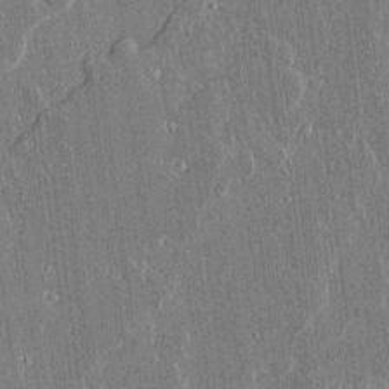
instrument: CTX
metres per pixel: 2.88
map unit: lAvf
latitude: 15.0270
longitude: -128.5546
